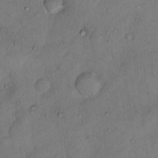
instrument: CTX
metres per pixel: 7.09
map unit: Nhu
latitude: 12.8380
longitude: -27.4427
